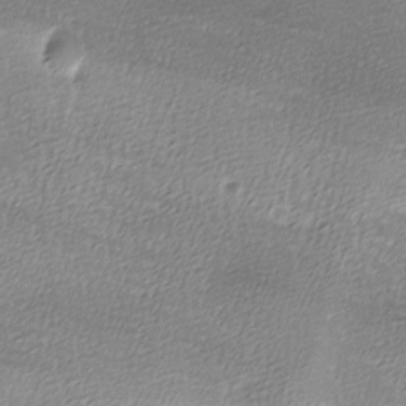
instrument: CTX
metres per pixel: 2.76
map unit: Ave
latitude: -7.5399
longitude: -122.8380
